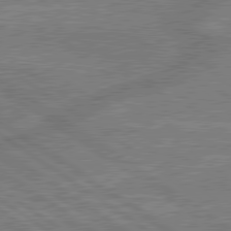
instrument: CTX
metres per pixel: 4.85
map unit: lApd
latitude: 79.8961
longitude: 166.5574
